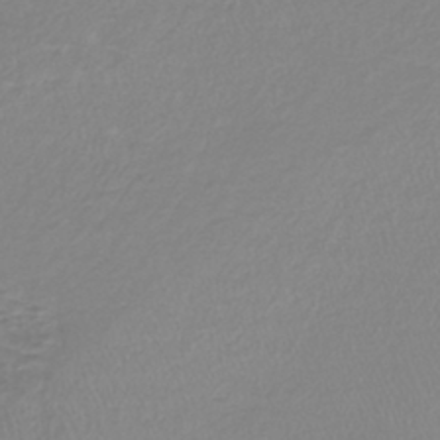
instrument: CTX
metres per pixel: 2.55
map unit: lHb
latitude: -40.9730
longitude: 64.6897
